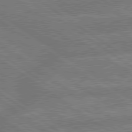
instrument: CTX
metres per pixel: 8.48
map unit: lApd
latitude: 79.6316
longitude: -161.3859
